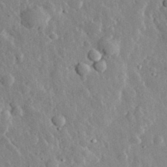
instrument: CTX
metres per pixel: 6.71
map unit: lHvf
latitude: 33.3671
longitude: -82.4034
